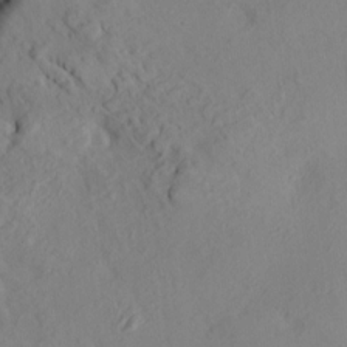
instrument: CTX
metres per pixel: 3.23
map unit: HNhu
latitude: 10.7813
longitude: 23.6722
